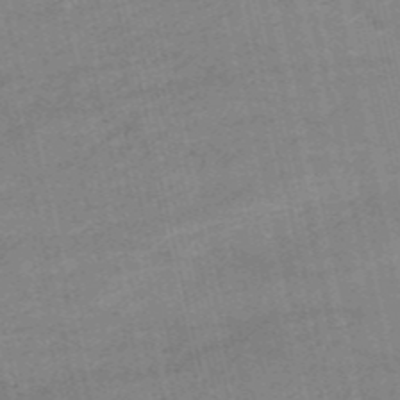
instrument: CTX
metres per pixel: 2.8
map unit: HNb
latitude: -53.5210
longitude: -40.8757
